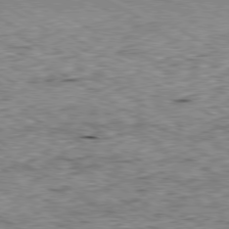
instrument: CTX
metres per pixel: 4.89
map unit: Ap
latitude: -80.3307
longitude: -50.7624
